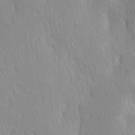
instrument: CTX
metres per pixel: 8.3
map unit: Ave
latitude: 3.2726
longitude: -112.4979
